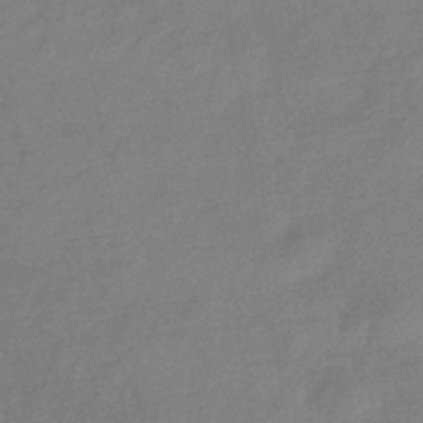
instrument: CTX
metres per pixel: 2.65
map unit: eHb
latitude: -34.0661
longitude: 74.9542
